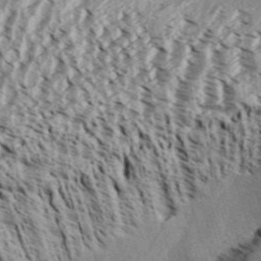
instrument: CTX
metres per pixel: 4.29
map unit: Aa
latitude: 32.1011
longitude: -137.0837
